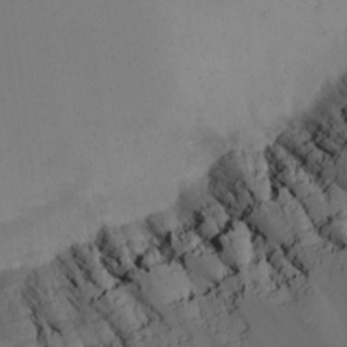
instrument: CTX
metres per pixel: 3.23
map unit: eHh
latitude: -5.6910
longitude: -87.6694
